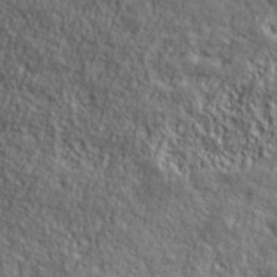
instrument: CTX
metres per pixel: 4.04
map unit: lHvf
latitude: 38.4790
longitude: -91.9150
